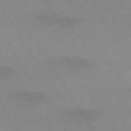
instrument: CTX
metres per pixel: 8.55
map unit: lApd
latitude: 72.8758
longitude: -57.8583
